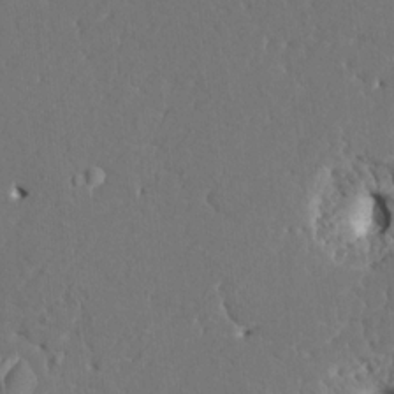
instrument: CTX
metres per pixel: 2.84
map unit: HNhu
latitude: 7.0836
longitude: -4.8191
